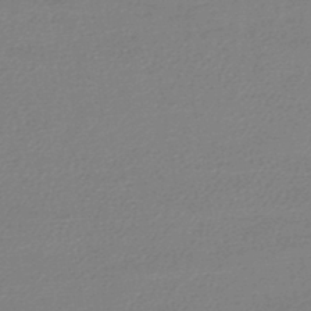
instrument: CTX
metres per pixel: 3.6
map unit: HNhu
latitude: -45.0675
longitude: 93.6533
